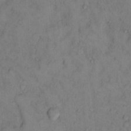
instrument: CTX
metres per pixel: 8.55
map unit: eHh
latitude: 14.1767
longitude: -62.0444
